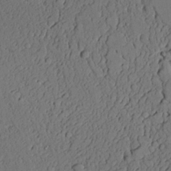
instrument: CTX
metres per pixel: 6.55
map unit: lAvf
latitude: 23.0836
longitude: -109.9528
